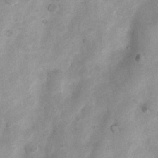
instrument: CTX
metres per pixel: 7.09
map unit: Nhu
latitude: 7.6694
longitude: -22.9514
